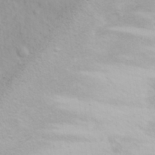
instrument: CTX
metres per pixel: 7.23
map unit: eHh
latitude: 31.7639
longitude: -60.1011
